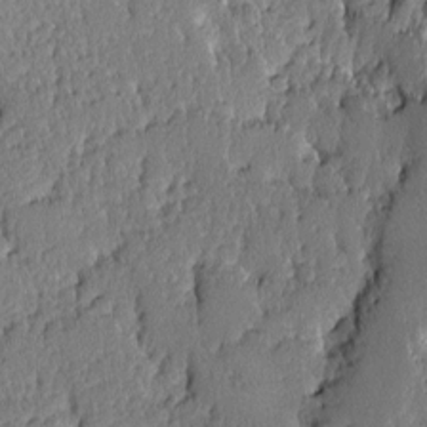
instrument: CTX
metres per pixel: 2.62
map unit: Ave
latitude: -9.1809
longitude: -116.5168
